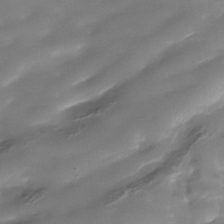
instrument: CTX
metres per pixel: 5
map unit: Nhe
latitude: -36.2172
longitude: -90.7246
